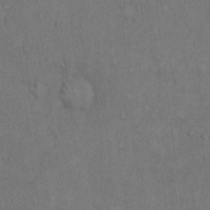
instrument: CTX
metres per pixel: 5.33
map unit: Hto
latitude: 15.6316
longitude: -61.0269
